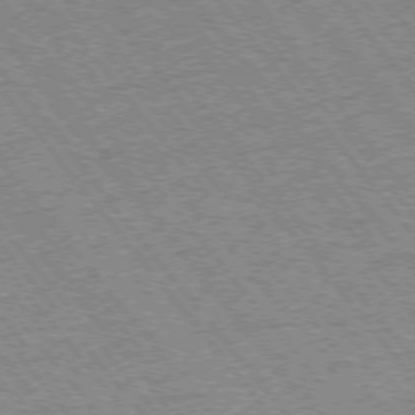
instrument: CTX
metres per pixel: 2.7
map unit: Ap
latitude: -75.7478
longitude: -87.4426
